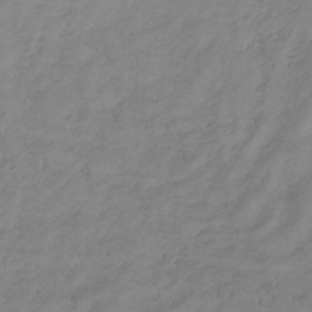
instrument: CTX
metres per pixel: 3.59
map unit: lHb
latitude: -33.7478
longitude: 67.6155
